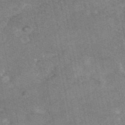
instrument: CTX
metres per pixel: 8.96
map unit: eAb
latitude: 46.7813
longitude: 118.6518
